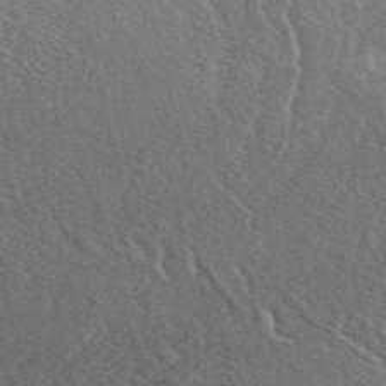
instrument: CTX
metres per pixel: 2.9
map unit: ANa
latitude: 49.5182
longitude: -73.6883
